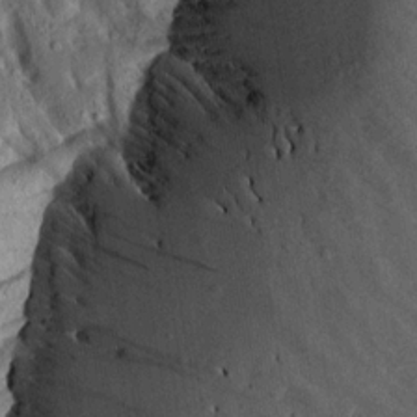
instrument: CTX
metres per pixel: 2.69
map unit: Aa
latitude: 13.5182
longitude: -144.1767
